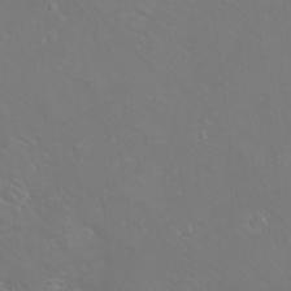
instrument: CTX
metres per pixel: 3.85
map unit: eHh
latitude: -10.7841
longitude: -65.1403
